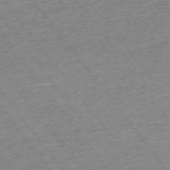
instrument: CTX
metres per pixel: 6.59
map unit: Ap
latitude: -74.7841
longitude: -88.4412
